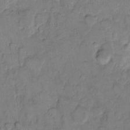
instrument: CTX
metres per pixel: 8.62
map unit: eHh
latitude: 10.0822
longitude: -64.3467
